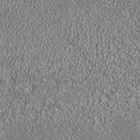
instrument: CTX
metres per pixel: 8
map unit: ANa
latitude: 36.5735
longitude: 15.4833
